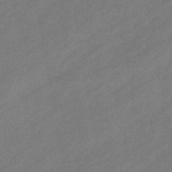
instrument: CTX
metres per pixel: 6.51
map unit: eHb
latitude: -43.6721
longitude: 86.1606
